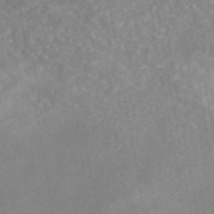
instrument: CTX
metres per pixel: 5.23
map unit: eAb
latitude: 45.2159
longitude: 126.1038
